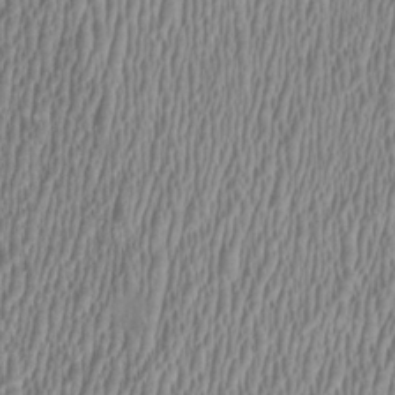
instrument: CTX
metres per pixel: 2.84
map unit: HNhu
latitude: 0.4979
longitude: -0.3467
